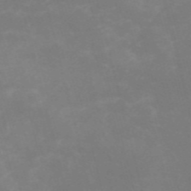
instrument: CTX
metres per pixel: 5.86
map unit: HNb
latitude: -56.0283
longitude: -40.5167
